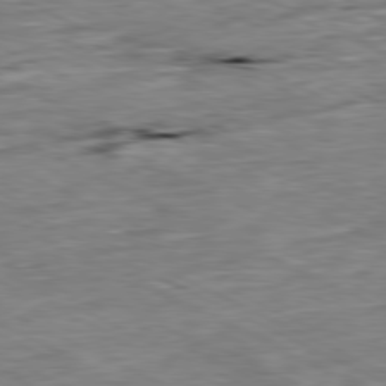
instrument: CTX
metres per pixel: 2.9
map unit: Ap
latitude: -80.7463
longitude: -91.4237
